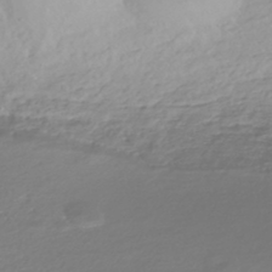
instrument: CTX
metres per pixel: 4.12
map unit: HNhu
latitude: -44.9731
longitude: 98.8030
